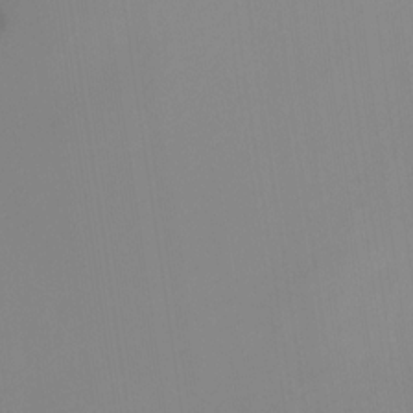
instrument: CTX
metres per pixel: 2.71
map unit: Ht
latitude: -13.6344
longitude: -51.5938
